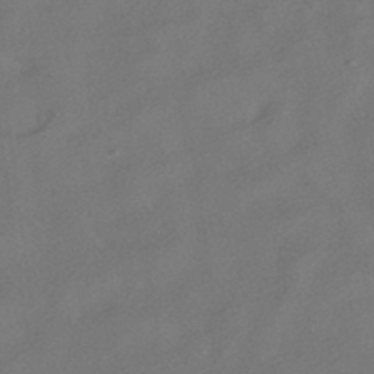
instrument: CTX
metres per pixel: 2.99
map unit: HNhu
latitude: -41.4454
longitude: 102.9920
